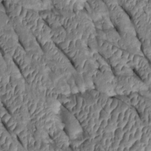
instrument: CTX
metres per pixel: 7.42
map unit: Htu
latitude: 0.8380
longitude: 148.3307
